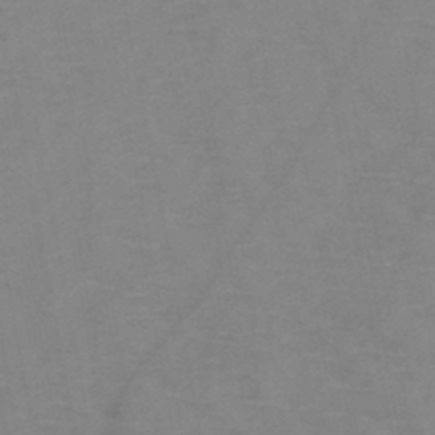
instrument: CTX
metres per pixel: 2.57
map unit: HNb
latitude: -47.2754
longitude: -47.6505
